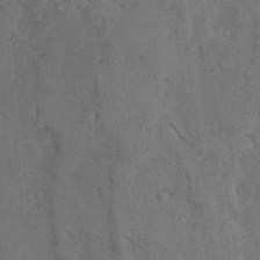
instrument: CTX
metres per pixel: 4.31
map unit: Ave
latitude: 23.6883
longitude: -133.8772
